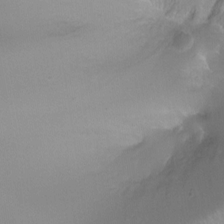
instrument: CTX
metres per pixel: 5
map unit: Ht
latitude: -11.3132
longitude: -44.1578
